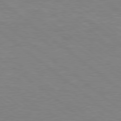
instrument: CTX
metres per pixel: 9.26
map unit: Hpe
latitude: 78.5735
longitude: -151.8016
